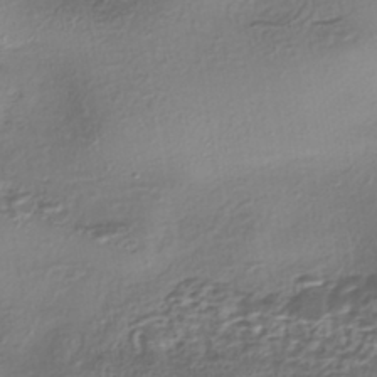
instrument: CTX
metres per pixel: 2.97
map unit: eHh
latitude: -42.4817
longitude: 122.1795
